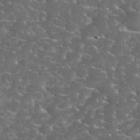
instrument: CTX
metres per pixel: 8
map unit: eHh
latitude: 35.4048
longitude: -64.9136
